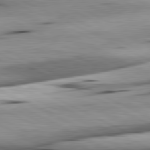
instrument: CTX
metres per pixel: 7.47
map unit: lApd
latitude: 81.0458
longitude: 156.1795
